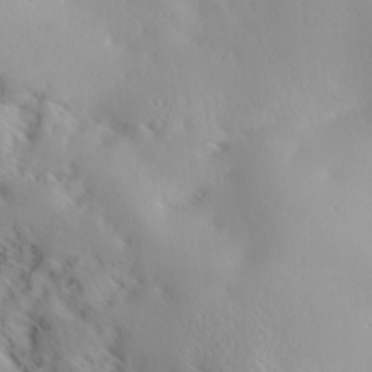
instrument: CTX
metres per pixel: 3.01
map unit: Ave
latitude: 20.5168
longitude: -137.9339
